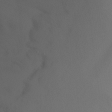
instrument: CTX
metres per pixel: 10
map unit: Nhu
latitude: -6.9541
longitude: -88.0444
